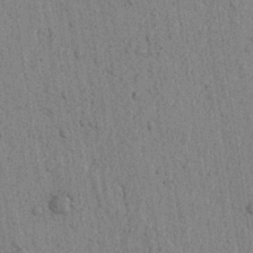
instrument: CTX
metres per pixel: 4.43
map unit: lAvf
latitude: 6.1767
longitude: 164.6330
